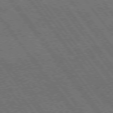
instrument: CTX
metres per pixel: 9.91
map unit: Hpe
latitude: 74.6868
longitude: -149.6505
